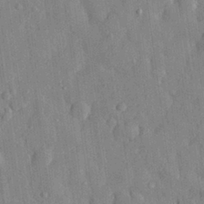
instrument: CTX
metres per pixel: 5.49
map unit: eHh
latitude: 29.2159
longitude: -77.0836
